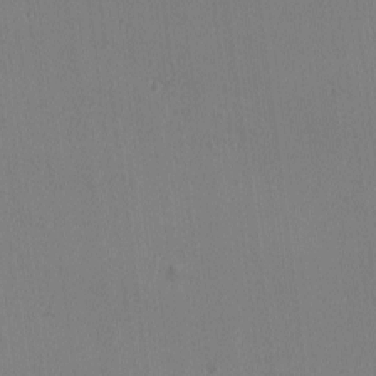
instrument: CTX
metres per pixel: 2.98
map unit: Ave
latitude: -8.5952
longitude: -122.0822
